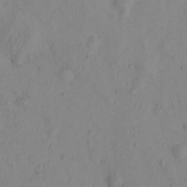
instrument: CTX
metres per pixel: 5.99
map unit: eHh
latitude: -0.3496
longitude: 16.1417
